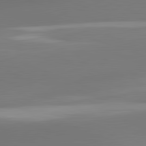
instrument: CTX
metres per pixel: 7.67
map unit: lApd
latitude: 81.7261
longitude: -162.9514
